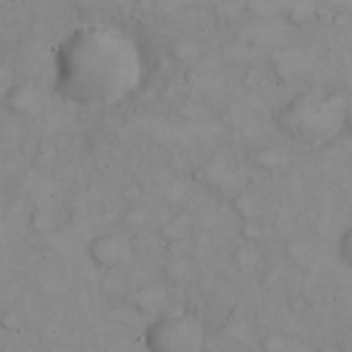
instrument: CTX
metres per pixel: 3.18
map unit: eHh
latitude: 23.0458
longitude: -60.3845
